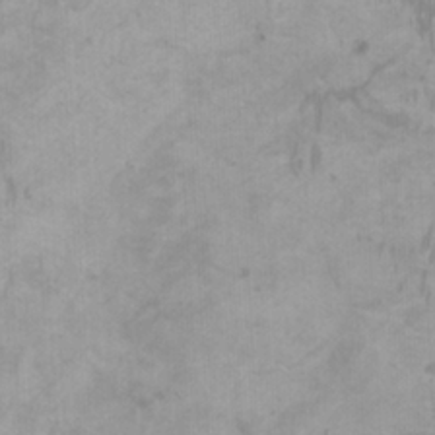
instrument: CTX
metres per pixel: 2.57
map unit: HNhu
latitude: 2.0822
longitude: -2.4223
